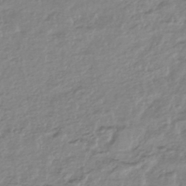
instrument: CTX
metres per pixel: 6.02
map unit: HNhu
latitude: -44.3873
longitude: 97.3132
